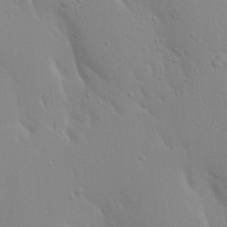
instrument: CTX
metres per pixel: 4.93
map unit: Aa
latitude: 17.9528
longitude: -141.9528
